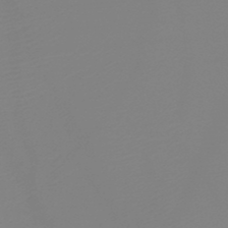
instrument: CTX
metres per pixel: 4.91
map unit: HNb
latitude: -48.9164
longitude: -51.3103
